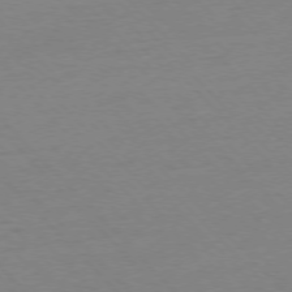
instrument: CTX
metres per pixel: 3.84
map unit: Ap
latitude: -76.6707
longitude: -92.5545
